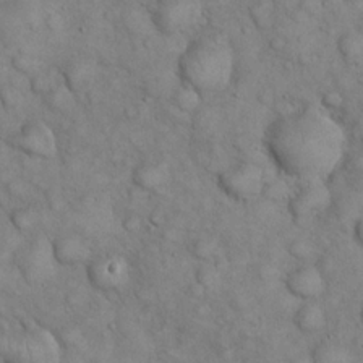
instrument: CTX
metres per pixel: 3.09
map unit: eHh
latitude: 22.1578
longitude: -59.1403
